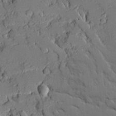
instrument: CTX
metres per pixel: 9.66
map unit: Ave
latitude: 18.8002
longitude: -128.6679
